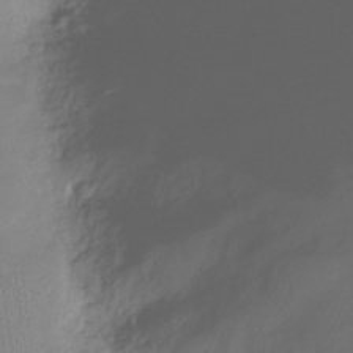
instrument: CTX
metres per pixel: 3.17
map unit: Hve
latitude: -30.0850
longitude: 95.4832
